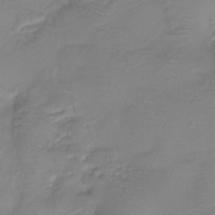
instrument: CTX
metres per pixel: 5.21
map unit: Htu
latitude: -13.2565
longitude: -49.2537
